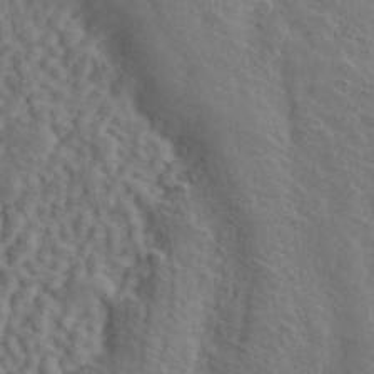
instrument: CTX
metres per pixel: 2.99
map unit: ANa
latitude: 41.4237
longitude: 51.0675
